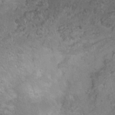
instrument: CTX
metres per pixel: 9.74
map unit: Nhu
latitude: 0.9324
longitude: -15.8773
